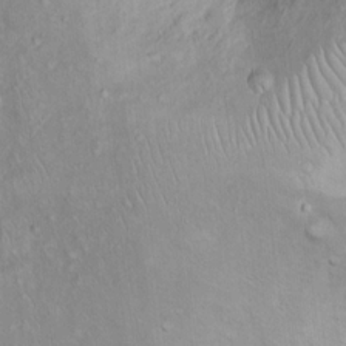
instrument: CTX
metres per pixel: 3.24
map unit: Ht
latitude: 12.5924
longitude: -40.6679
